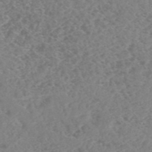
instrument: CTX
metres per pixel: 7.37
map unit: HNhu
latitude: -48.7652
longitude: 29.7667
